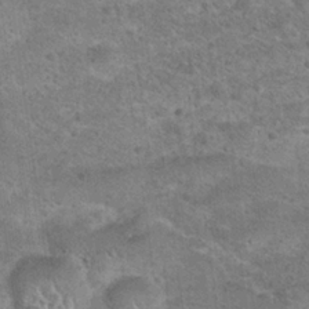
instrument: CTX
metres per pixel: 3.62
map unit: Hto
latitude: 21.8961
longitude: -49.1781
